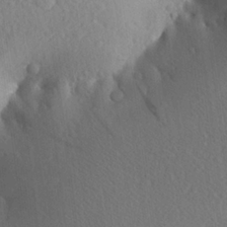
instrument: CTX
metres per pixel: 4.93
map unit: Aa
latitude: 23.4615
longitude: -147.3671
